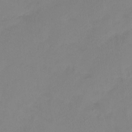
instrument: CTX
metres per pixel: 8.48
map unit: Htu
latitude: -15.9745
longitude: -46.3090
